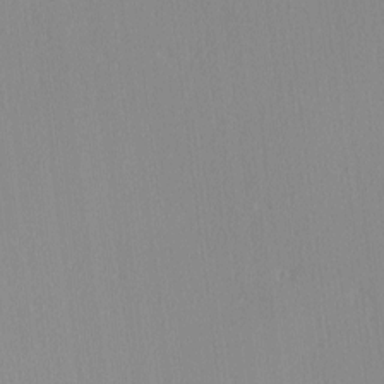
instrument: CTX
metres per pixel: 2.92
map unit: Ave
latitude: 2.6679
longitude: -111.0459
